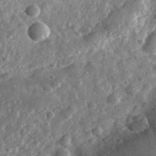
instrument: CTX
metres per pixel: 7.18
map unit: eHh
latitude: 34.1955
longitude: -78.4790
